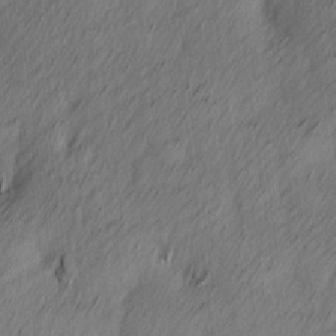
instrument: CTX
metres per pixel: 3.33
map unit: Ave
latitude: 13.5938
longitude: -106.4601
